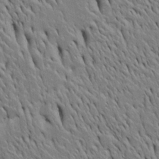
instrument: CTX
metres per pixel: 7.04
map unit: Htu
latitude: -4.3117
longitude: 151.1998
